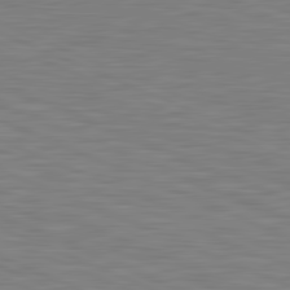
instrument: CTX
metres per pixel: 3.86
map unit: lApd
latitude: 81.6694
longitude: -171.0836
